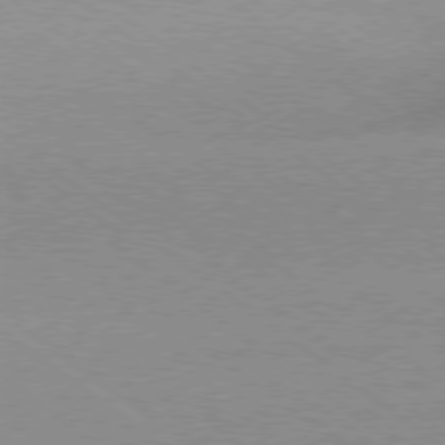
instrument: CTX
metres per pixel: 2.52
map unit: Hpe
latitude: -79.3131
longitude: 8.1228
